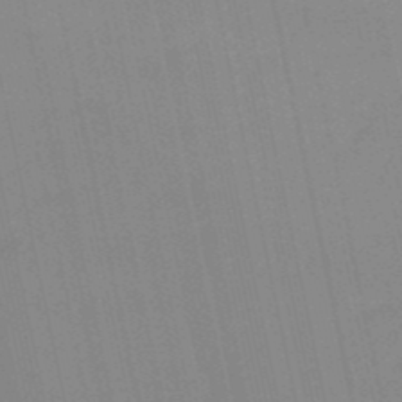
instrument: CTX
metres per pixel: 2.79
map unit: eHb
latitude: -49.8612
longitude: 77.0109
